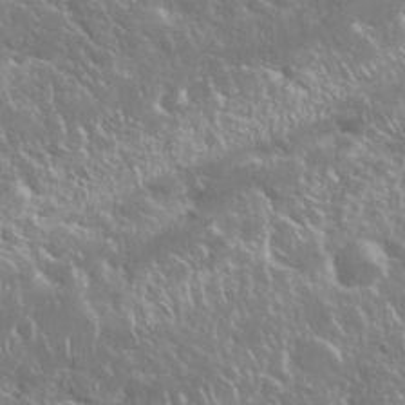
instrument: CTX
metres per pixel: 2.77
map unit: Nhu
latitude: 24.8569
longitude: -59.8772
